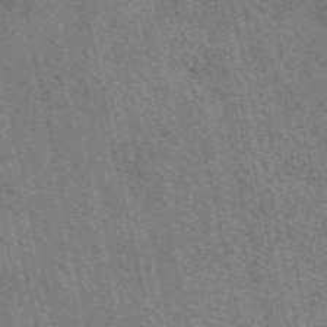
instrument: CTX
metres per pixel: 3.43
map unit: eAb
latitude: 51.2348
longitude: 114.1983
